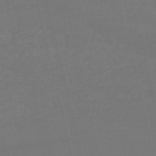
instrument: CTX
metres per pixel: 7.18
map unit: HNb
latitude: -54.5574
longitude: -37.1781
